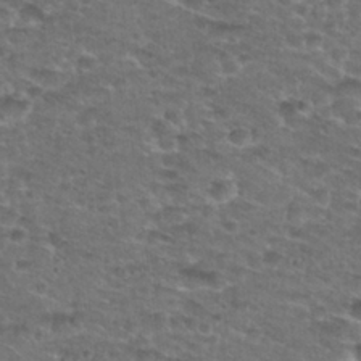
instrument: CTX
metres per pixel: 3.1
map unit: Hto
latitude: 28.3467
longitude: -49.0269
